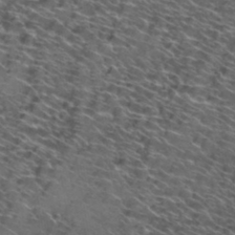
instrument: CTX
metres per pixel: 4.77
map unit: Hto
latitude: 34.1011
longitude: -40.3656
